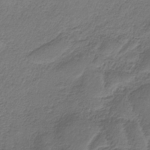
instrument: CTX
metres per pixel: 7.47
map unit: HNb
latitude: -34.1228
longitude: 60.7652
